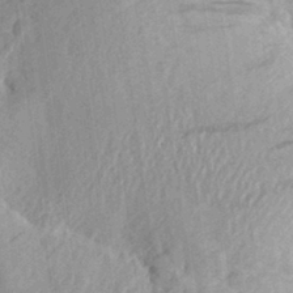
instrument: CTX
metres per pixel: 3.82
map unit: Aa
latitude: 24.3467
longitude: -149.9339
